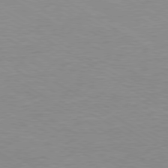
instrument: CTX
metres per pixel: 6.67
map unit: Ap
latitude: -80.2173
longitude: -87.7638
